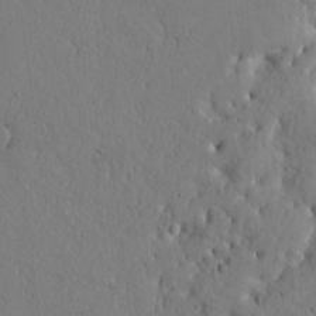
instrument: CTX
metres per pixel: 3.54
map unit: Htu
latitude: -2.2361
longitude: 170.5385
